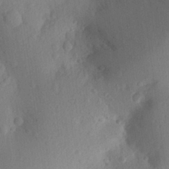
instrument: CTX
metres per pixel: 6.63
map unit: Aa
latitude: 25.8205
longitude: -146.3279
